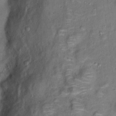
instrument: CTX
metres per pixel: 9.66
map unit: Ht
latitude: 13.6316
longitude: -41.1214
